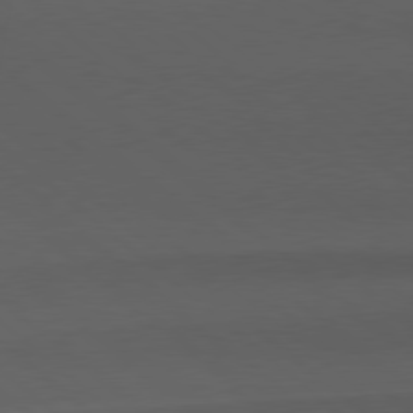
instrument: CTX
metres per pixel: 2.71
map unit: Hpe
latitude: 78.7058
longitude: -161.6127
